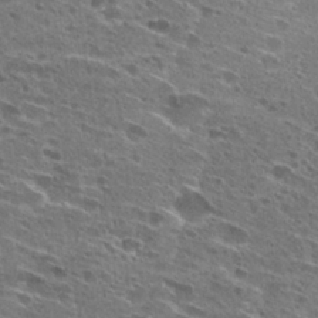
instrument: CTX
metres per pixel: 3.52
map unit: Hto
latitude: 27.0648
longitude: -45.5749
